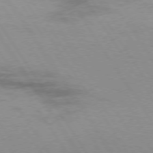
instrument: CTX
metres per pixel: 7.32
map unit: Hpe
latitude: 74.0444
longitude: -142.2334
